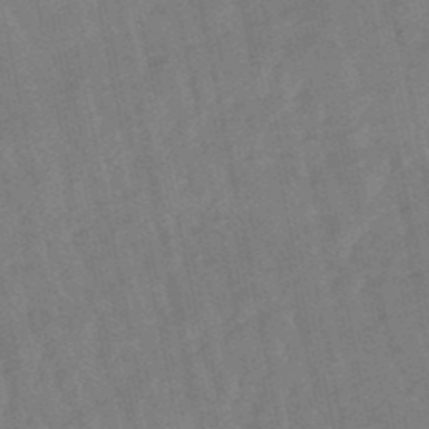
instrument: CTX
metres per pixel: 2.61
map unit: lHb
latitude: -49.1242
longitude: 78.3306
